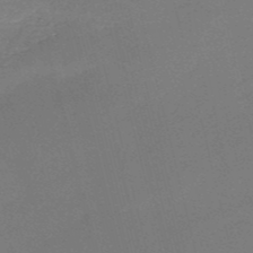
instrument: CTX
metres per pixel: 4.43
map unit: HNb
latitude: -50.7841
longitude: -41.6315
